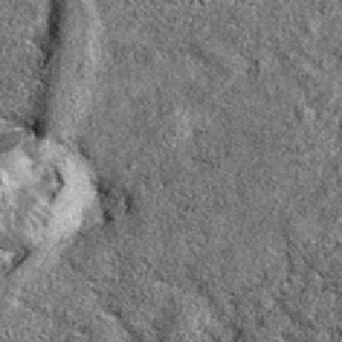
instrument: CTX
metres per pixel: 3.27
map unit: eAb
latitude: 36.8758
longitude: 106.3684
